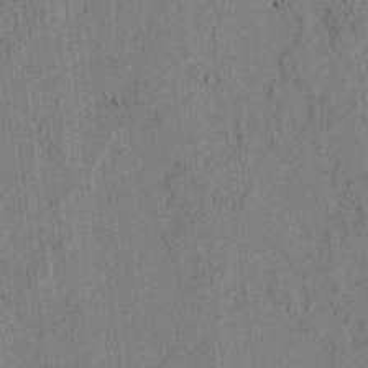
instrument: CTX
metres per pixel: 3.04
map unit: lAvf
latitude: 5.5560
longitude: 169.5966
